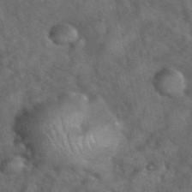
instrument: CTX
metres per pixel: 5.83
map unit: eHh
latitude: 39.5749
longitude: -57.1025
